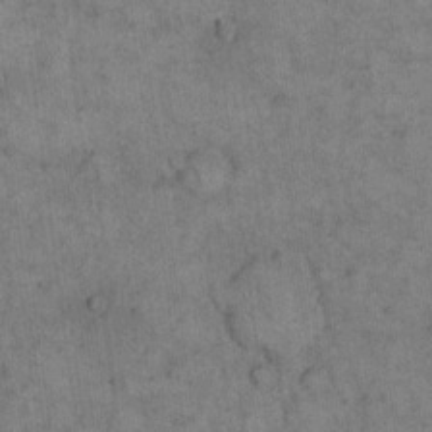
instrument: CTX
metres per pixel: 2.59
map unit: eHh
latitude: 15.8395
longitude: -65.2348
